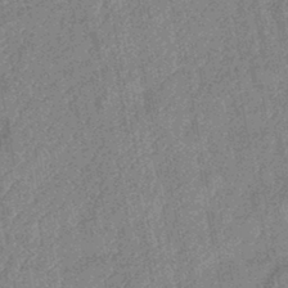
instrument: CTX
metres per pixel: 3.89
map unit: lHb
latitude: -43.2942
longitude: 80.5007
